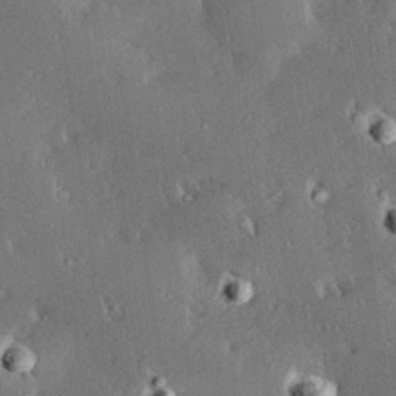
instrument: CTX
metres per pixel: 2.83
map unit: Hve
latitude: 27.8583
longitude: -93.3481
